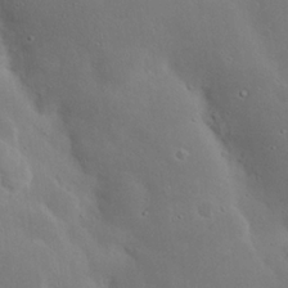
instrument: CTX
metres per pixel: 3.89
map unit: Nhu
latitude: 23.8016
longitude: -72.5735
